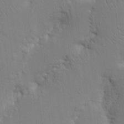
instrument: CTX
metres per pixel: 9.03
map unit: Nhu
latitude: 16.3278
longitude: -74.9703
